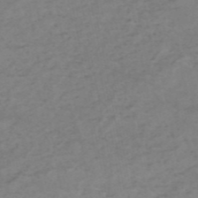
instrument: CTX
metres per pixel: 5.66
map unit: HNb
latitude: -54.8219
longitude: -44.4223
